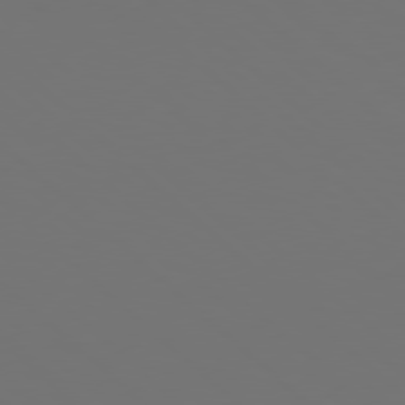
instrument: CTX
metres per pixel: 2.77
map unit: Hpe
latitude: 78.2712
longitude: -173.4804
